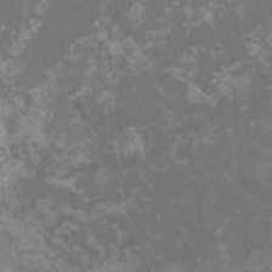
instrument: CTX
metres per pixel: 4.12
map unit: HNhu
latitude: 1.1781
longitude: -2.2144
